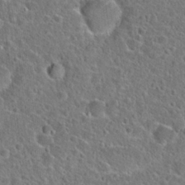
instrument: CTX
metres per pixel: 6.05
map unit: Hto
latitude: 23.4804
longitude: -46.3279
